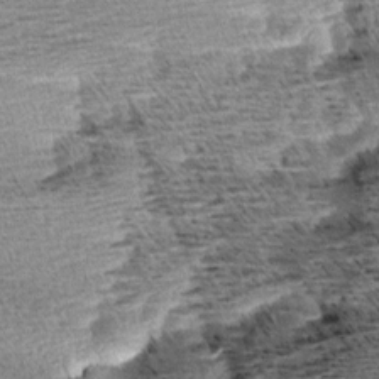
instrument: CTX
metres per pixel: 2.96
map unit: Aa
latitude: 7.7072
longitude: -137.8017
